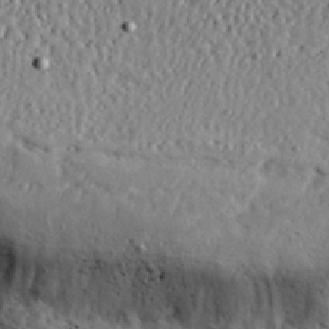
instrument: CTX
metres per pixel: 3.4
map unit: lHvf
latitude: 33.4615
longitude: -84.8569
